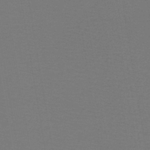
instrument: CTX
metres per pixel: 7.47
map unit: lHb
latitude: -42.6896
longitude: 52.9730
